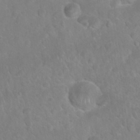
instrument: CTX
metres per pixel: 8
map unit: Nhu
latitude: 27.3104
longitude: -62.3656
